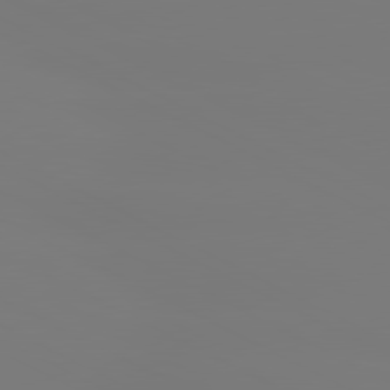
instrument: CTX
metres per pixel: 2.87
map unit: lApd
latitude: 80.4223
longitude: -148.6868
